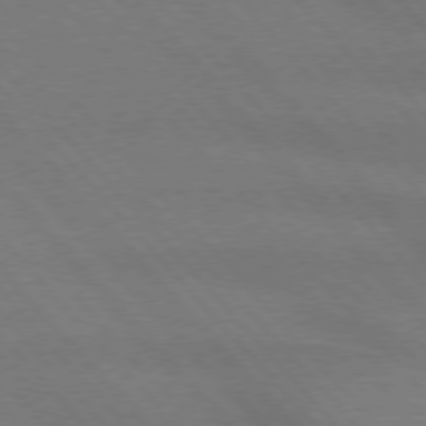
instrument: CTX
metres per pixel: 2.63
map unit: lApd
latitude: 75.5749
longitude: -81.4048
